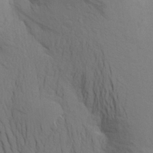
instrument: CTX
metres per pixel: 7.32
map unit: Aa
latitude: 25.1025
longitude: -148.8191
